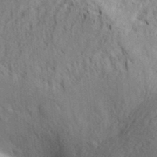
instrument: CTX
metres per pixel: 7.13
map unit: Aa
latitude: 29.9339
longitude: -138.6301
